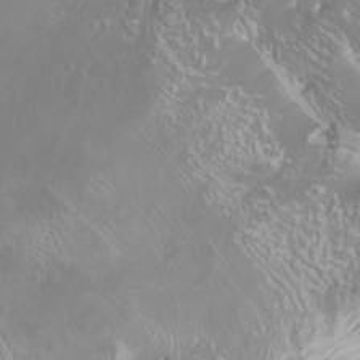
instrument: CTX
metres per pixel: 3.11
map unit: Htu
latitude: -4.6329
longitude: -88.3846
